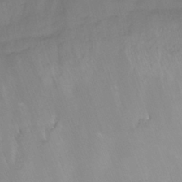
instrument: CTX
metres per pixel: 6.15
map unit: Nhu
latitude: -6.0472
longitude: -48.6868
